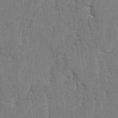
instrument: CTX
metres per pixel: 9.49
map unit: HNhu
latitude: 4.3656
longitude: -7.5182
